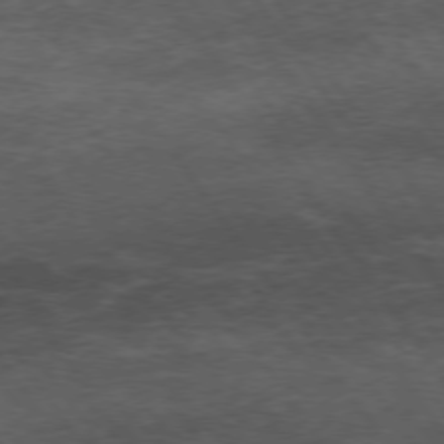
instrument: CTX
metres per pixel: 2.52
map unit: Hpe
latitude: 73.9151
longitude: -143.1781
